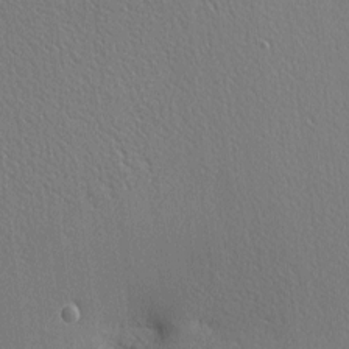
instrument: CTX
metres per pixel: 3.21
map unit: Nhu
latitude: 0.2711
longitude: -78.4034
